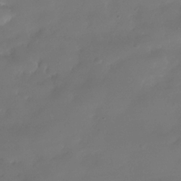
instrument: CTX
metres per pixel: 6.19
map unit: Nhe
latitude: -38.3684
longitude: -118.2333
